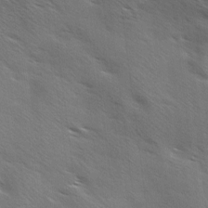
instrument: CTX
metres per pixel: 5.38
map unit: Ave
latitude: 0.4790
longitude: -111.8584
